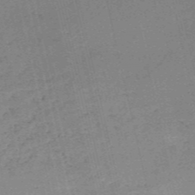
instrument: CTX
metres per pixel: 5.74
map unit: HNb
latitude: -55.1998
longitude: -42.8191
